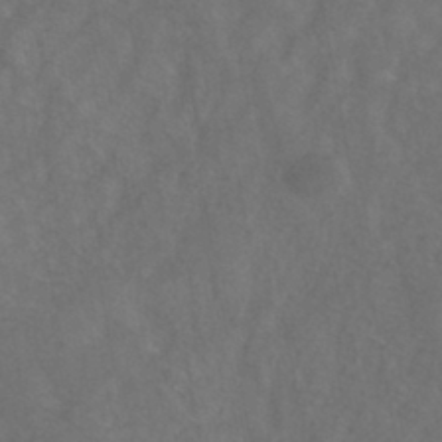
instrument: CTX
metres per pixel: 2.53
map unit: ANa
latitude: -39.0676
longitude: 97.1998
